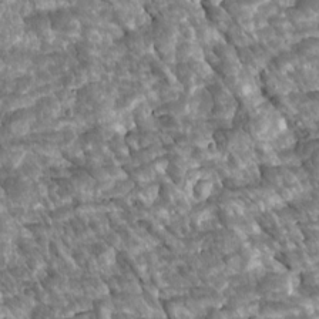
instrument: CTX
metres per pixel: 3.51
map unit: Htu
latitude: 2.4412
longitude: 142.4817
